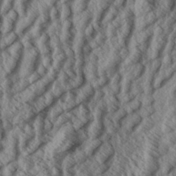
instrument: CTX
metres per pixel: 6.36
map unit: Aa
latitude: 33.7828
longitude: -139.4993
